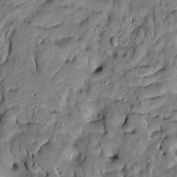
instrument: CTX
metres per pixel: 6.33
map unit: Htu
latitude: -7.8044
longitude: 144.5007
